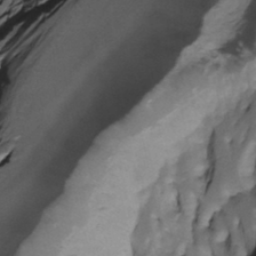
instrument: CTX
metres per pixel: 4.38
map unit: Htu
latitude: -5.4454
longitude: 150.6707
